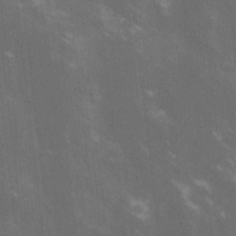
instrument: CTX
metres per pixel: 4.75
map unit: lHvf
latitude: -13.9367
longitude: -101.9717
